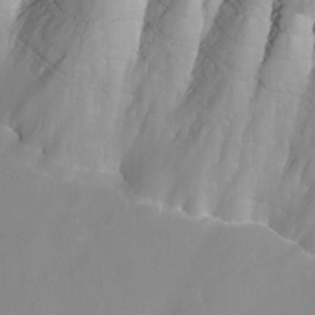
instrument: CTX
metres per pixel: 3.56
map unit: Nhu
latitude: -5.2565
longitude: -77.5749
